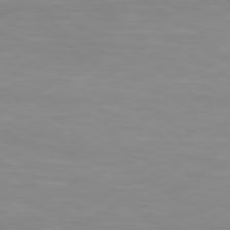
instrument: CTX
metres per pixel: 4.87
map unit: Hpe
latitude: 78.1200
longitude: -169.8961
